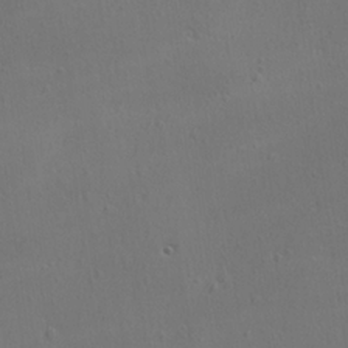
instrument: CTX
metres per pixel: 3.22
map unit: Ave
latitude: 22.4601
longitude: -136.2523
